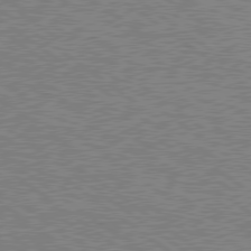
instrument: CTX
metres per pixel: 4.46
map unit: Hpe
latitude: 78.8002
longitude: -169.5749
